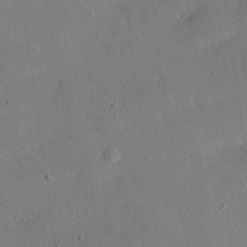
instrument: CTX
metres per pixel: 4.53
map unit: eHh
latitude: 26.0633
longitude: -79.5560
